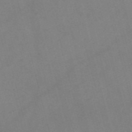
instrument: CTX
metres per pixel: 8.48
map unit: Nve
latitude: -57.6155
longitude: 64.1984
